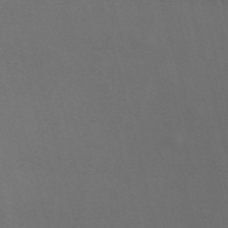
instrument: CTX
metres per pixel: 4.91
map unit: ANa
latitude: 51.3859
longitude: -70.8947
